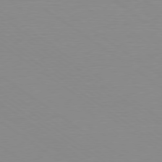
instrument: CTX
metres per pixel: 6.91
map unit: Ap
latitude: -79.3320
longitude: -55.5560
